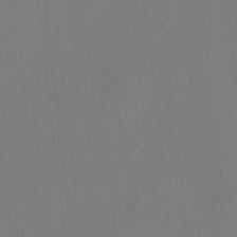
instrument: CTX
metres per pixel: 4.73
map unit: HNhu
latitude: 6.1767
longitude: 10.2173
